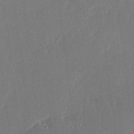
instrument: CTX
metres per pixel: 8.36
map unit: Ave
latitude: 15.5560
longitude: -138.9892
